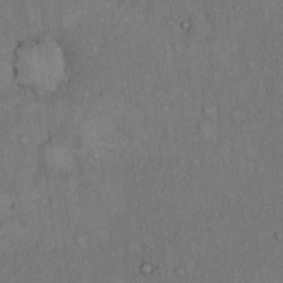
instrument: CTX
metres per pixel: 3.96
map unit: Hto
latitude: 15.5183
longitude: -61.6694
